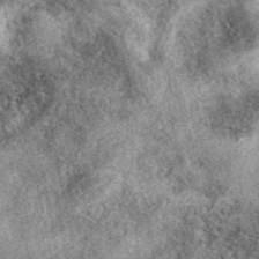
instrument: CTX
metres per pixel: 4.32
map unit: eAb
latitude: 39.3104
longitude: 110.2362
